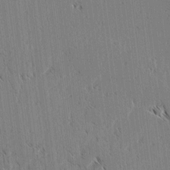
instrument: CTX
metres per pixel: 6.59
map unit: lAvf
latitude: 3.1781
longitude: -106.4412
